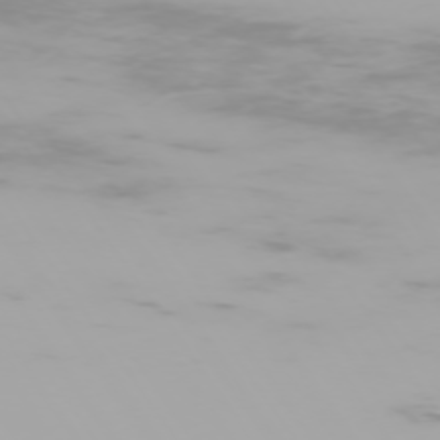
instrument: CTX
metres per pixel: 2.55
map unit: Hpe
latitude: -74.2173
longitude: 5.2942
